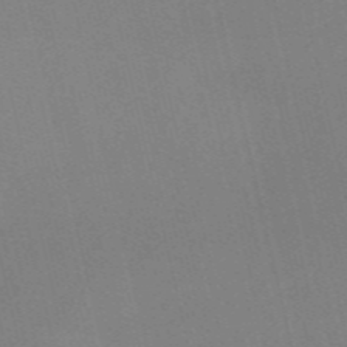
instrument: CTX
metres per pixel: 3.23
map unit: Nve
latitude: -57.4076
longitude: 62.8408
